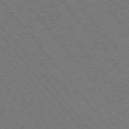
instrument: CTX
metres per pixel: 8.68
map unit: Ap
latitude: -76.5385
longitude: -64.2334
